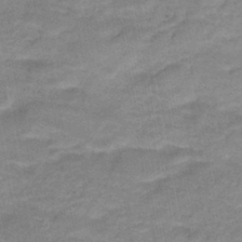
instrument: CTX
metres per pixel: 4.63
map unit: HNb
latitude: -48.2740
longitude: -38.5924
